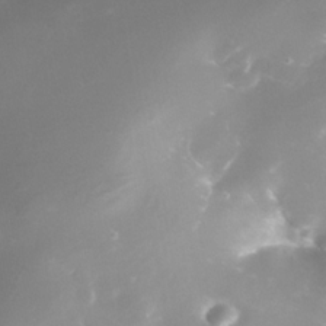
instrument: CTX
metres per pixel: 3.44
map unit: Nhe
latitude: -32.9542
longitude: -116.1200
